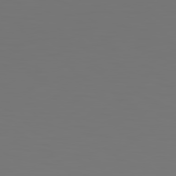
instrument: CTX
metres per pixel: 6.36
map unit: Hpe
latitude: 78.9703
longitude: -139.6505
